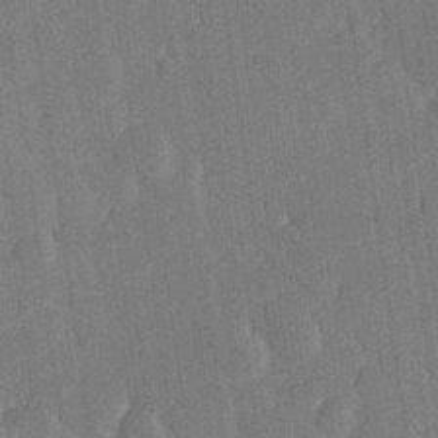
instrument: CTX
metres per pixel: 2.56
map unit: Hve
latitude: 26.5168
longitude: 144.4818
